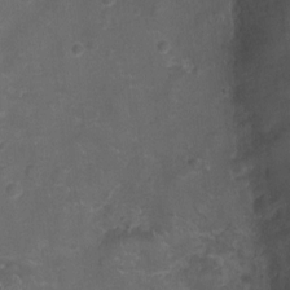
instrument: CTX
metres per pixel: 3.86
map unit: Ht
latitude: -3.9178
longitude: -19.3670
